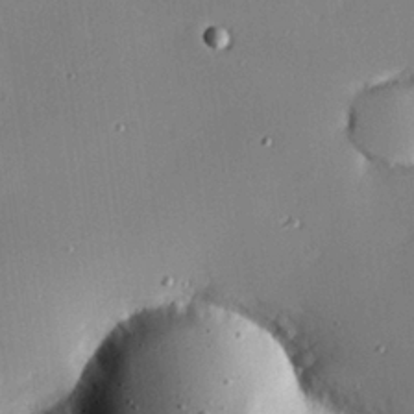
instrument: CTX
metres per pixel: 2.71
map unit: Hve
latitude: 26.0444
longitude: -90.8191
